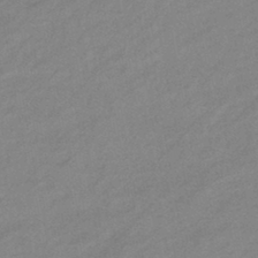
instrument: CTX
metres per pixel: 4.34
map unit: eHb
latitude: -40.8219
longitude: 82.7652
